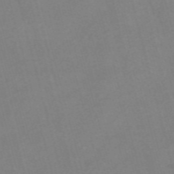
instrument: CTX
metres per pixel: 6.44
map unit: Nve
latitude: -57.5021
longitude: 64.3495
